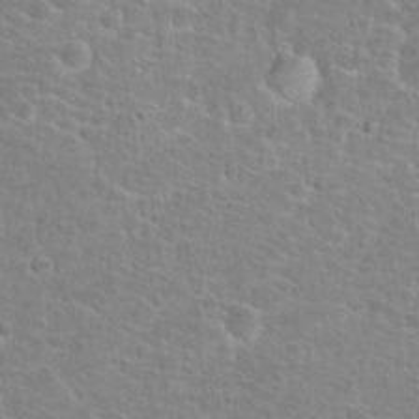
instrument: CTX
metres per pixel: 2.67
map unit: Hto
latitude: 25.3859
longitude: -48.8002
